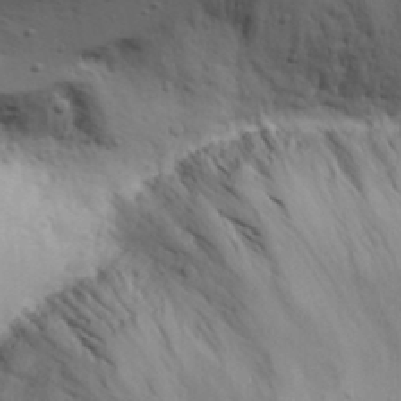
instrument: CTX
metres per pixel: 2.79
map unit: Aa
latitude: 18.3656
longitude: -125.7827
